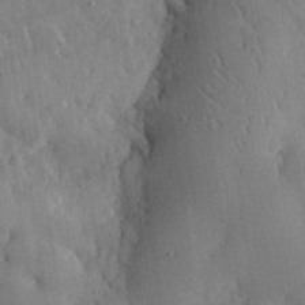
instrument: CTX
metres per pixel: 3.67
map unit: eHh
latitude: 30.7436
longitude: -79.5182
